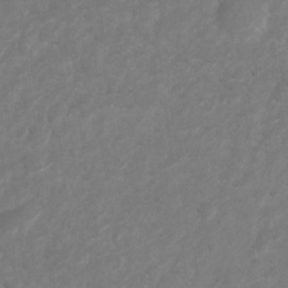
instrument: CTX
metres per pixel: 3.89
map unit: Hto
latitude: 3.1403
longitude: -36.0255
